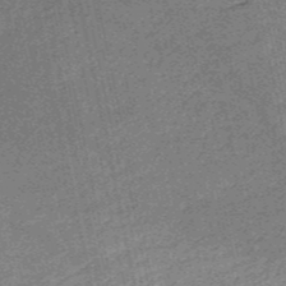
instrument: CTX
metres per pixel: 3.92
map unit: HNb
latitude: -52.9541
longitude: -48.9514
